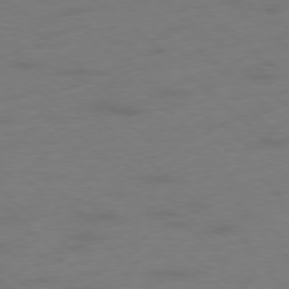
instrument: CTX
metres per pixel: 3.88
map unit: Hpe
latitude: -78.0850
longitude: -20.7813
